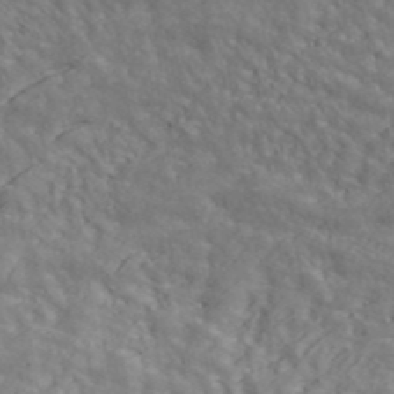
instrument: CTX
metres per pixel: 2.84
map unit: ANa
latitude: 44.2900
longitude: -85.0648
